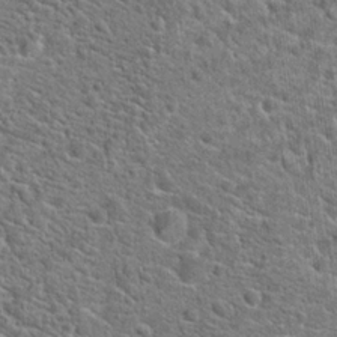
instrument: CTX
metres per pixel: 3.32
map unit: Hto
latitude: 21.0837
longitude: -44.5357
